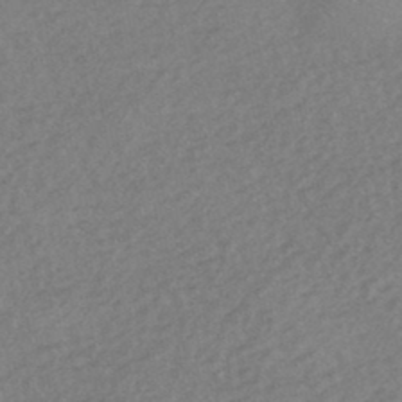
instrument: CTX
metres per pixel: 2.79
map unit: HNhu
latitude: -45.0109
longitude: 93.0675
